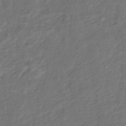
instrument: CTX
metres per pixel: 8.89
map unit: lHb
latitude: -39.8045
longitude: 74.1606
